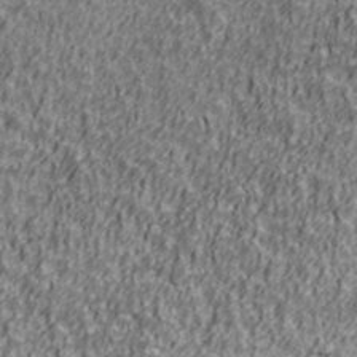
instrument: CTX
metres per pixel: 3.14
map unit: Ave
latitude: 41.3670
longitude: -112.5357
